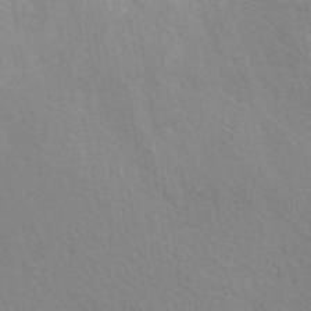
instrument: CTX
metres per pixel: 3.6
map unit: ANa
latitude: 37.5182
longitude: 19.2187
